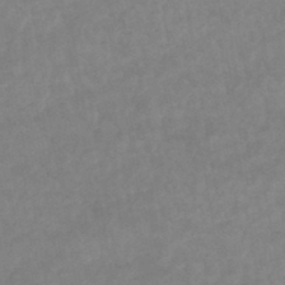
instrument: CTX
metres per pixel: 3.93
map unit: lHb
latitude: -44.5574
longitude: 67.0297
